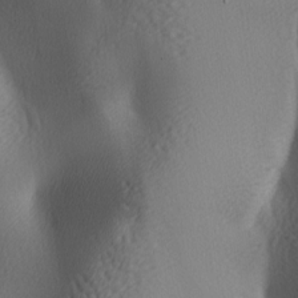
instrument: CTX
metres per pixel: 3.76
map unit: lAa
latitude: -6.0472
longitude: -123.2915
